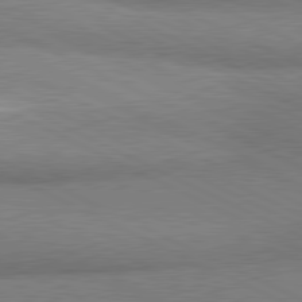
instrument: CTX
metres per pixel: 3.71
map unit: lApd
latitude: 80.9325
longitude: 164.1984
